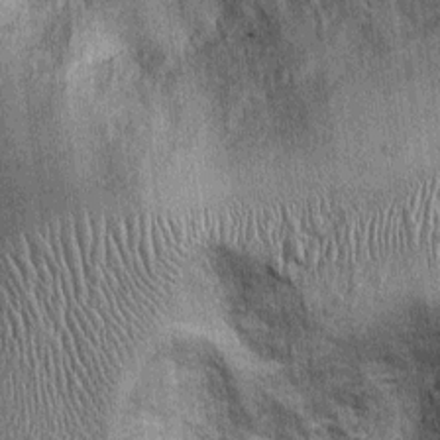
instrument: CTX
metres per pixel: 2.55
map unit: Ht
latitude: -0.0094
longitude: -13.4805
